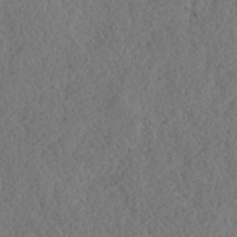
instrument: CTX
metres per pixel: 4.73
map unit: HNhu
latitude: -36.6518
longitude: 32.8975
